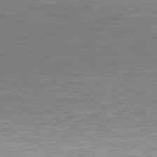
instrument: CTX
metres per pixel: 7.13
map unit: Hpe
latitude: 78.2145
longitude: -165.8772
